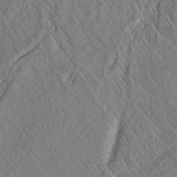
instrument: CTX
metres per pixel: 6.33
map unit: lAvf
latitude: 6.6679
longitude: 159.7666
